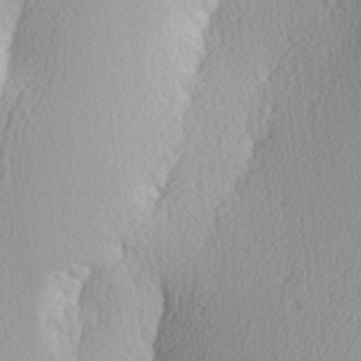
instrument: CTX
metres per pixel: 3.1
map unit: Hve
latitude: 2.3089
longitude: -123.4804
